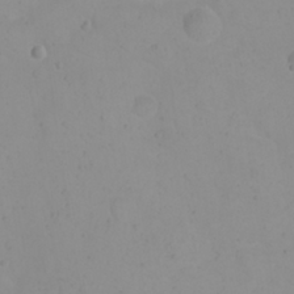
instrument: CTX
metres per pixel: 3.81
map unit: eHh
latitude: 21.2915
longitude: -64.5735
